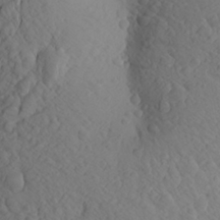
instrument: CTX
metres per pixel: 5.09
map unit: Aa
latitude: 26.8380
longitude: -144.5923
